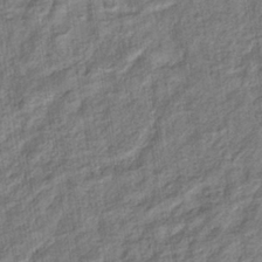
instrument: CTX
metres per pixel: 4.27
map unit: eHb
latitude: -36.6329
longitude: 79.7855
